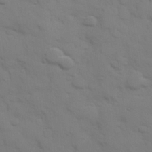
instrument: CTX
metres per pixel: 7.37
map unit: Hve
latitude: 25.6504
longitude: 148.1039
